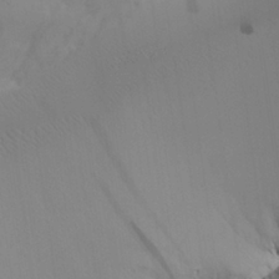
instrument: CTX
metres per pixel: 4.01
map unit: Aa
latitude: 25.5560
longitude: -131.2915
